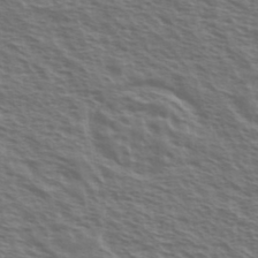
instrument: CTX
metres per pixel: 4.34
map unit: Ave
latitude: 38.4223
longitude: -111.1403
